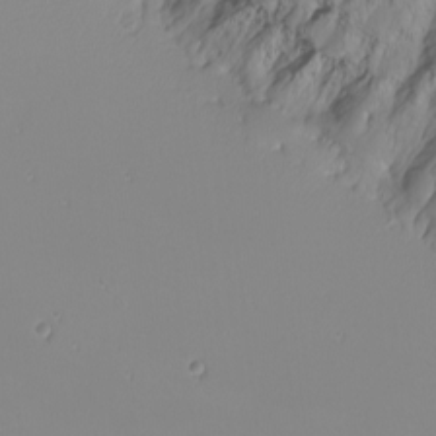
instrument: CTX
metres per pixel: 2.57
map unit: Nhu
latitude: -6.8030
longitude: -80.9136
